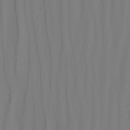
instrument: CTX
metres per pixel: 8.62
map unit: Nhu
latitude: -7.0486
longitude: -93.7071
